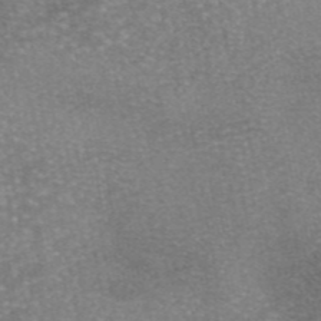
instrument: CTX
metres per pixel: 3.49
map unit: eAb
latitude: 45.8772
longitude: 104.7652
